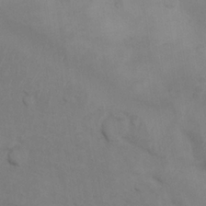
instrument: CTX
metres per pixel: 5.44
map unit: Nhu
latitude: 8.7246
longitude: -24.4978
